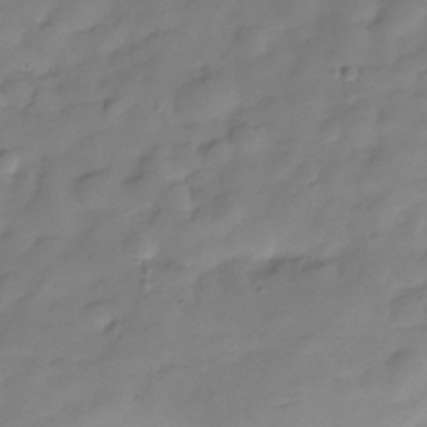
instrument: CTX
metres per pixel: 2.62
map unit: Hve
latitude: -29.5399
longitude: 91.5588
